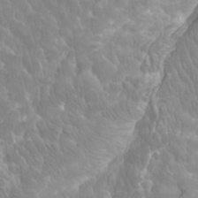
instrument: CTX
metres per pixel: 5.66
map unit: Ht
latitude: -4.2550
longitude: -18.5923
